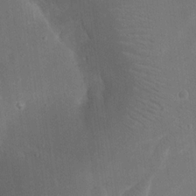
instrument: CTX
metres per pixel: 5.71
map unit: eHh
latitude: 17.9528
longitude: -70.5546
